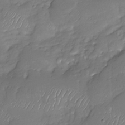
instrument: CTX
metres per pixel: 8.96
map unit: Nhu
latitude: -30.3873
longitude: -63.4616
